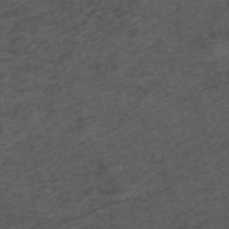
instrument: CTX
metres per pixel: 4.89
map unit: ANa
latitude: 39.3482
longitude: 22.9353
